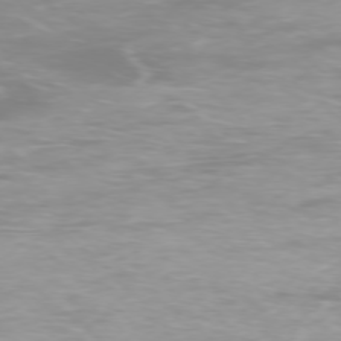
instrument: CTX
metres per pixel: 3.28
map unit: Ap
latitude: -77.0109
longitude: -80.8191
